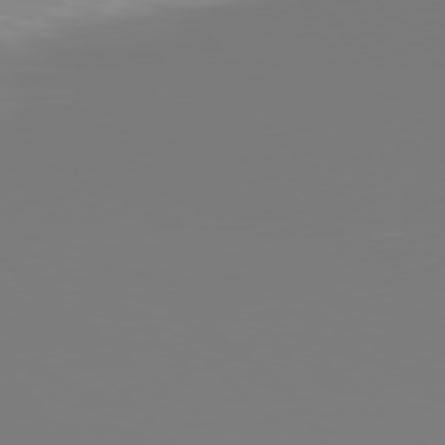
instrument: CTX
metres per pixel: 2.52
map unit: Hpe
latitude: 77.4804
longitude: -134.9324
